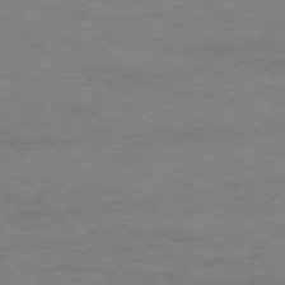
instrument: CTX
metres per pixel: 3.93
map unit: Ap
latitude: -76.6707
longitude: -84.1200
